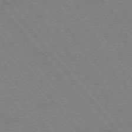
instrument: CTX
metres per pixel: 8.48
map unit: Hpe
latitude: -75.9367
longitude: -13.3293
